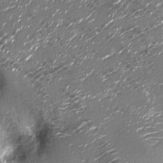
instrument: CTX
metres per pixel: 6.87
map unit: Nhu
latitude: -13.6911
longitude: -22.9514
